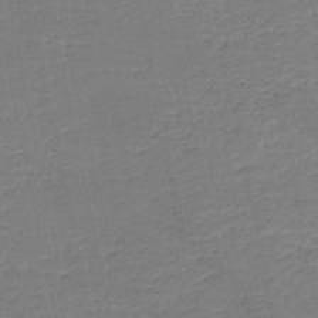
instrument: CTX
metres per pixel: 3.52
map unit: HNb
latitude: -50.2361
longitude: -48.5735
